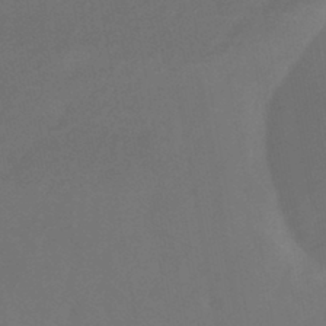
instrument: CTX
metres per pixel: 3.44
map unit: eHb
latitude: -43.6910
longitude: 88.2739
